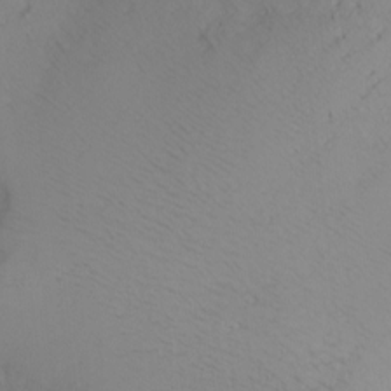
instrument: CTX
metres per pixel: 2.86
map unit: Htu
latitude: -1.1243
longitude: -74.5546
